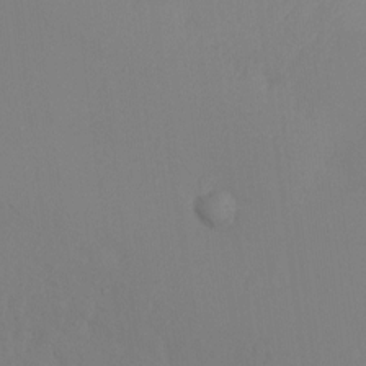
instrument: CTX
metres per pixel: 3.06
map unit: Ht
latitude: -8.6896
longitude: -36.9136
